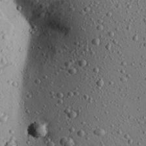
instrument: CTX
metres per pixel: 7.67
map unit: Aa
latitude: 22.5357
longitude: -139.9717
